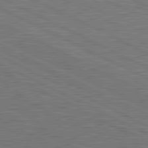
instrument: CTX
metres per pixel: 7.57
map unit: lApd
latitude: 81.3671
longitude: -171.9339
